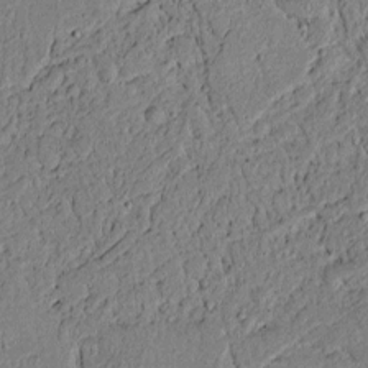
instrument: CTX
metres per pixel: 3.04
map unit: lAvf
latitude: 5.1970
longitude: 168.0283
